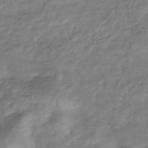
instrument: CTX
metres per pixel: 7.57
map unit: eHb
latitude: -37.1053
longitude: 75.9745
